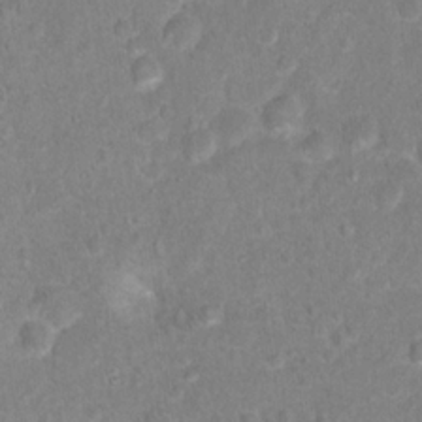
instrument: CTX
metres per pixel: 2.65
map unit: Hto
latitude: 16.4412
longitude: -41.6127
